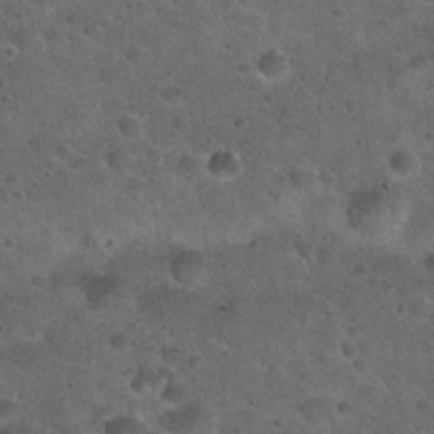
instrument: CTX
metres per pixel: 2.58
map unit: Hto
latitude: 22.2711
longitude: -53.1592
